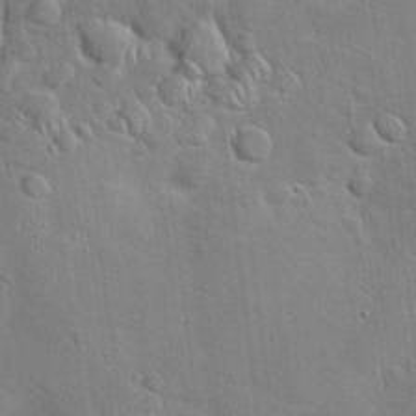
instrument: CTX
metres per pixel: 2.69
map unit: Hto
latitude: 20.0633
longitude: -49.3482
